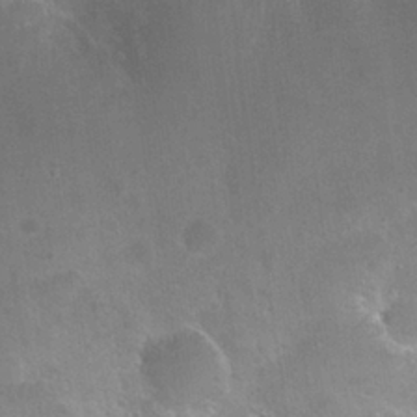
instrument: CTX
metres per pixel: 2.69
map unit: Nhu
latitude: 26.4034
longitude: -50.3845
